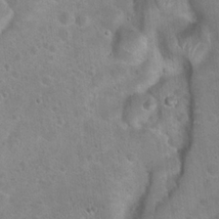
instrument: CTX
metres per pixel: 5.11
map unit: Hto
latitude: 22.4601
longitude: -50.6112
